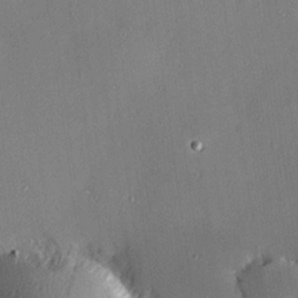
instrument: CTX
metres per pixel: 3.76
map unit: Hve
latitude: 25.7638
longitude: -90.7057
